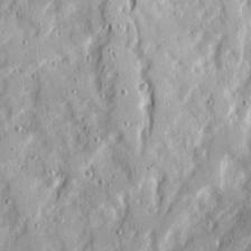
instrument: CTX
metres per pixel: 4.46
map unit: Ave
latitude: 21.3104
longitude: -129.9528
